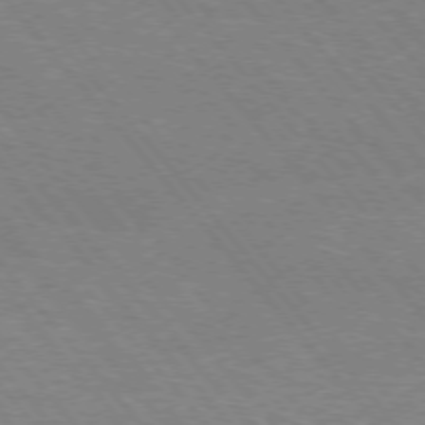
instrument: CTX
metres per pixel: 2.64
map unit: Hpe
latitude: -76.4062
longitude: -13.5560
